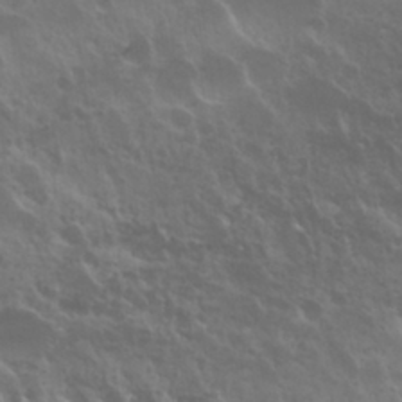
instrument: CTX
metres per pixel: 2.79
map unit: Nhu
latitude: 30.4601
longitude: -55.2726
